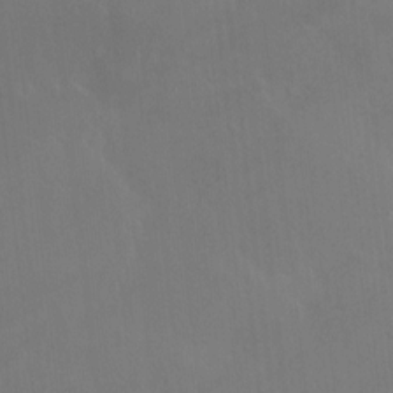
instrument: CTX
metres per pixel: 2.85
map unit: HNhu
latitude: 6.7813
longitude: 4.0850
